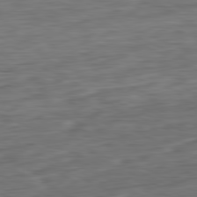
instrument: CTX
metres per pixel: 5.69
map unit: Ap
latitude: -81.3699
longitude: -77.1970
